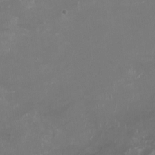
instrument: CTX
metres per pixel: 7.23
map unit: HNhu
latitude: -3.2753
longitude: -6.7246
